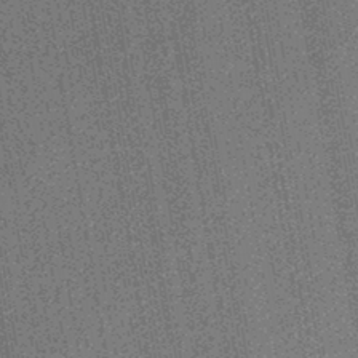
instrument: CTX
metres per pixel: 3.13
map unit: lHb
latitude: -44.9542
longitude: 65.2943
